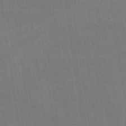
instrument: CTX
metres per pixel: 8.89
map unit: lHvf
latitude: -9.4832
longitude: -102.2711
